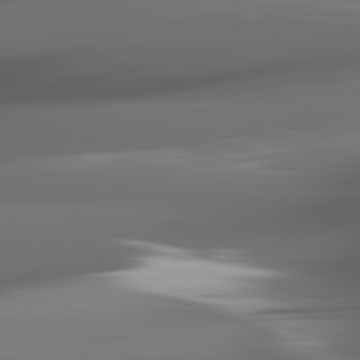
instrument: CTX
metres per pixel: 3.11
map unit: lApd
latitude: 82.1199
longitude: -148.2523
